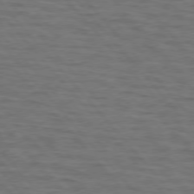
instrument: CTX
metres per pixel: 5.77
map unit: lApd
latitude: 75.8017
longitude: -70.0633
